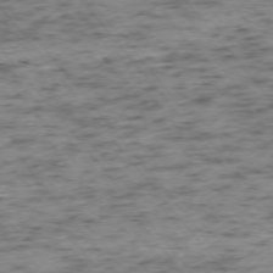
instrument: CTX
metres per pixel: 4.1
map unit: Ap
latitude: -73.6722
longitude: -73.1781
